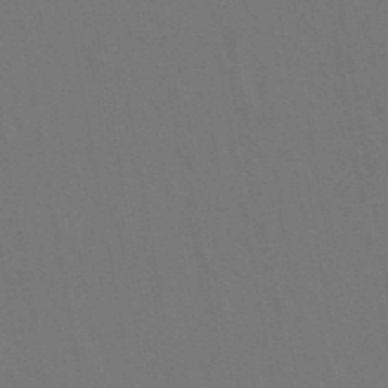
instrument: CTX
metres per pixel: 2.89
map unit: lHb
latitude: -47.9178
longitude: 73.2943
